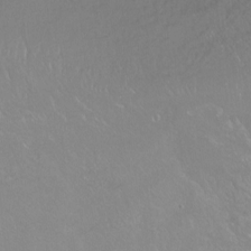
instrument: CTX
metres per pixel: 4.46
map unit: Ht
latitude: -14.5574
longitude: -42.8191
